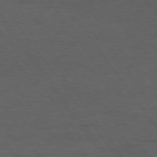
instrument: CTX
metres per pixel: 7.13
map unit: Hpe
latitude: 74.9703
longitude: -141.0458
